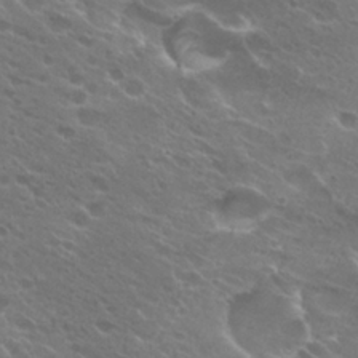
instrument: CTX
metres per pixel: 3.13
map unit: Hto
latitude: 25.2159
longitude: -37.2726
